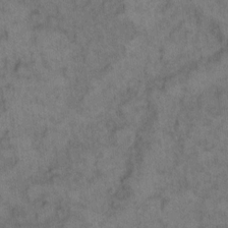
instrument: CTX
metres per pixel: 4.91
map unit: eHh
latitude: 12.0633
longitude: -64.1578
